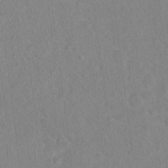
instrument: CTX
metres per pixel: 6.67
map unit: Hto
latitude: 16.5546
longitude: -39.7638
